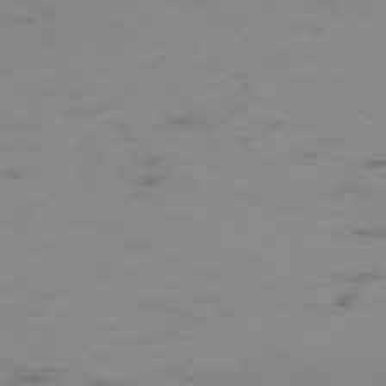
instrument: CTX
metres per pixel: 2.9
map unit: Ap
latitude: -75.8612
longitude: -67.4426
